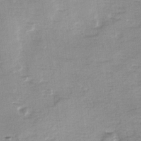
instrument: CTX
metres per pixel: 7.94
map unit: Ave
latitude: 0.8380
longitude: -112.3278
